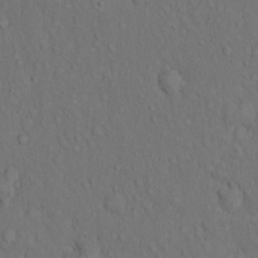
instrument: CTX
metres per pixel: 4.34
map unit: Hto
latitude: 14.8191
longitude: -61.9150
